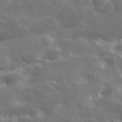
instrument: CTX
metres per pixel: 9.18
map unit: ANa
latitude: 42.9514
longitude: 48.5952
